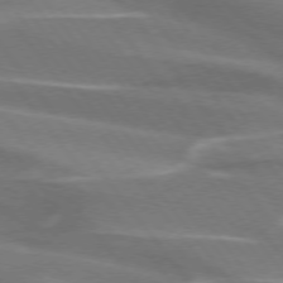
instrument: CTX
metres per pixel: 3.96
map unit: lApd
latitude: 74.4790
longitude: -62.9892
